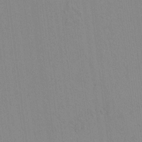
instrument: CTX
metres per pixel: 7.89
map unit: lAvf
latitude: 8.5168
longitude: 167.2754
